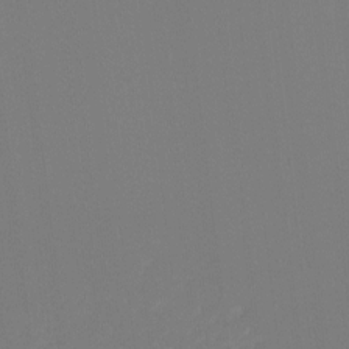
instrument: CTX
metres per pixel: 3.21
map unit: Hto
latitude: -8.2361
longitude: -51.0080
